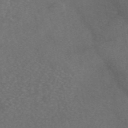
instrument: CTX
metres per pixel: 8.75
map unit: eAb
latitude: 46.6113
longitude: 115.0486
